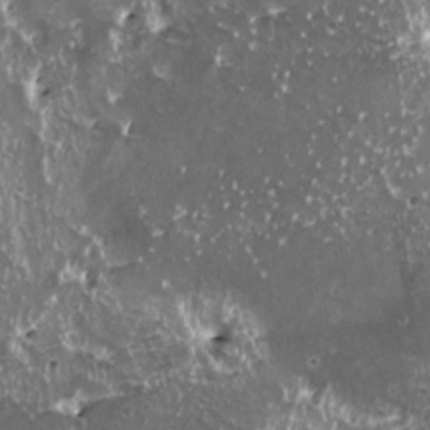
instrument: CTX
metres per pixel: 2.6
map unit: HNhu
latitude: 2.6490
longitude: 6.1039
